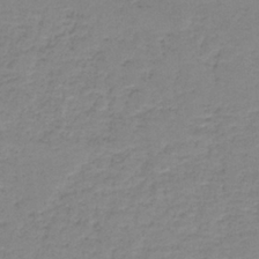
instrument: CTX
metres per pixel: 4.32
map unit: eAb
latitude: -37.0297
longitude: 53.0486
